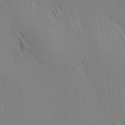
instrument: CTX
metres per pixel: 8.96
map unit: HNhu
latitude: 8.0822
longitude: 15.0487
